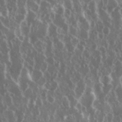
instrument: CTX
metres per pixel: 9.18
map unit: eHh
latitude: 34.4034
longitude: -58.6302
